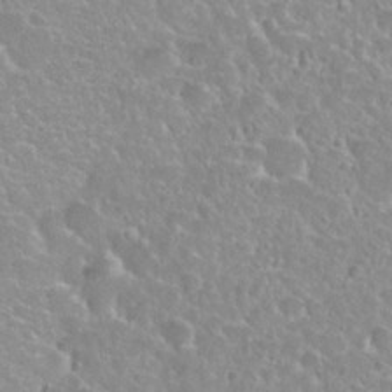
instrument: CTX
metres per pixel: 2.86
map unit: Nhu
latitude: 27.4993
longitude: -51.1592
